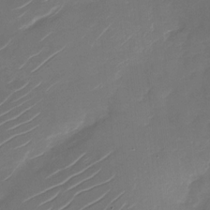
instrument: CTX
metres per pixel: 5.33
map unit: Nhu
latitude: -28.9542
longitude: -73.8773
